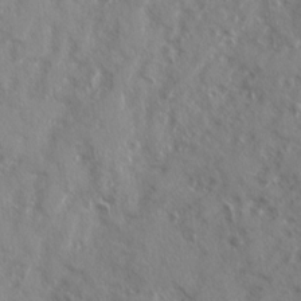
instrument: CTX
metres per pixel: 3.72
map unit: Ave
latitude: 13.0270
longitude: -101.5182
